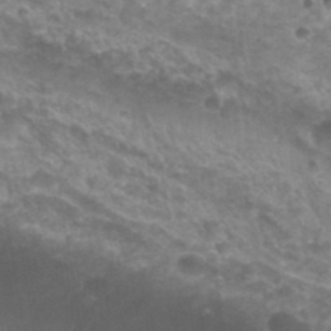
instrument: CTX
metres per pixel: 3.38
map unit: Nhu
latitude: 28.2711
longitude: -55.0080
